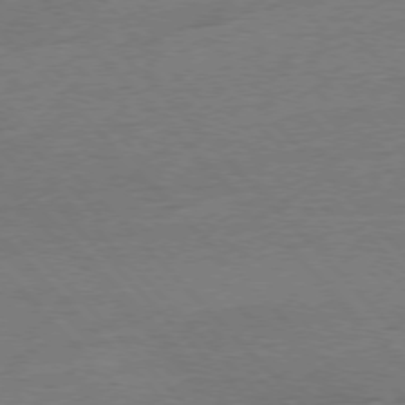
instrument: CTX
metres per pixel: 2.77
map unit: Ap
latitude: -77.3699
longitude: -95.3293
